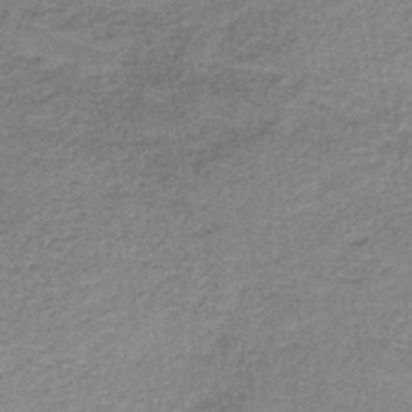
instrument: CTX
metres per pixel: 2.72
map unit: HNb
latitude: -44.0094
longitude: 49.5022
